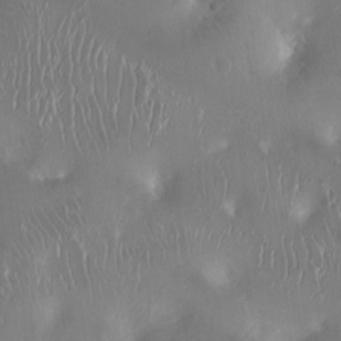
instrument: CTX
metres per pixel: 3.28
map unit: Ht
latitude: -14.7841
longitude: -41.3103
